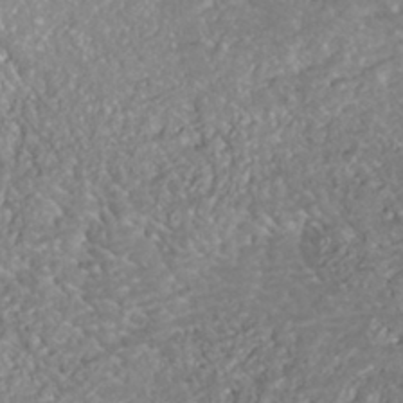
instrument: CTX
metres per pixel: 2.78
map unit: ANa
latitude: -42.5195
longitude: 109.4454
